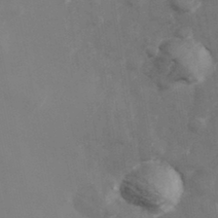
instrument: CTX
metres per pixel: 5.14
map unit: Hve
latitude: 33.3860
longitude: 150.9164
